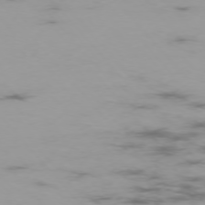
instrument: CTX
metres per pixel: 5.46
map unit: Hpe
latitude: -75.9745
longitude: -19.0080
